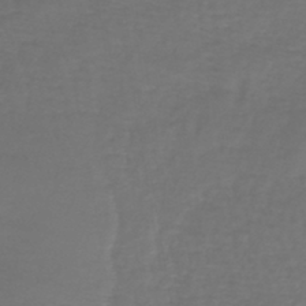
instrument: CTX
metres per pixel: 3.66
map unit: lHb
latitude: -43.7855
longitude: 57.1431
